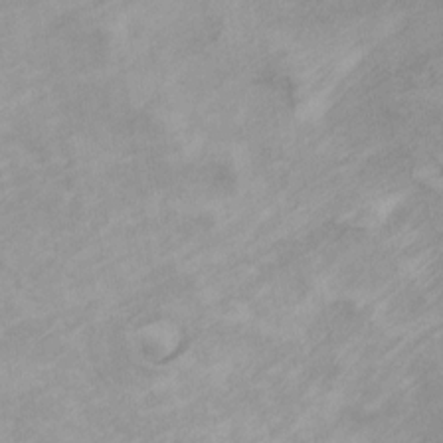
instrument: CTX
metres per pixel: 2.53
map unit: Hto
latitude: 10.1200
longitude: -35.4426
